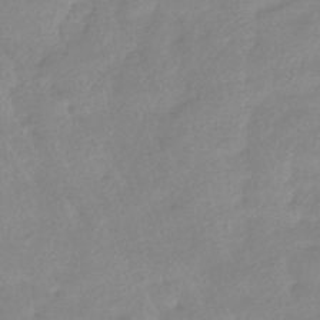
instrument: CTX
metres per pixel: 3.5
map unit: HNhu
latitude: -42.1983
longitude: 90.9164
